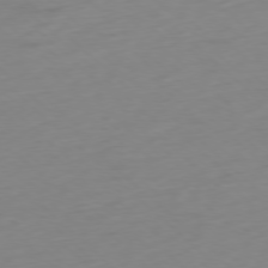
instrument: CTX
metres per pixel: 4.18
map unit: Ap
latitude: -77.8422
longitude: -67.6693
